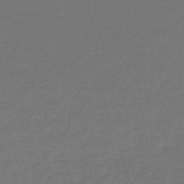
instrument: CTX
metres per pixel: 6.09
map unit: lHb
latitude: -45.6911
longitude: 68.2172
